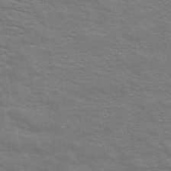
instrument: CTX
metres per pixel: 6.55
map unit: ANa
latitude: 43.1592
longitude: 14.1984
